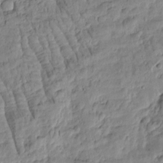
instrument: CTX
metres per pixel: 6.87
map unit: Htu
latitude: -3.1620
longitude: 178.6707
